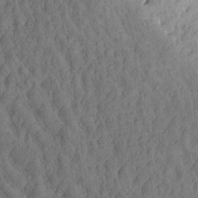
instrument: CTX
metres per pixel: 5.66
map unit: Htu
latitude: -5.1242
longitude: -178.9325
